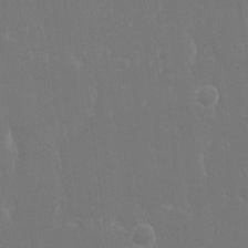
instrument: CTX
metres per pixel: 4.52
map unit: eHh
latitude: 16.1011
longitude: -72.1578
